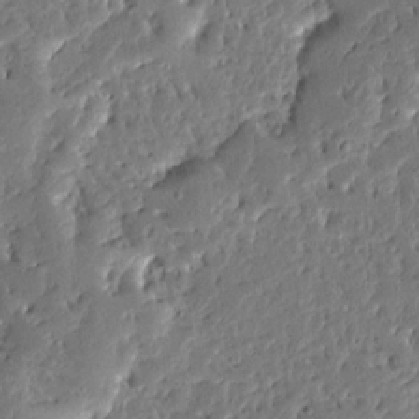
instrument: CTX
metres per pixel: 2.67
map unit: Ave
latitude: 13.6127
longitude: -137.9150
